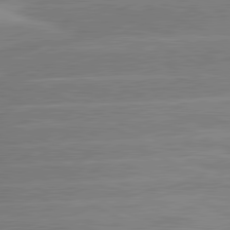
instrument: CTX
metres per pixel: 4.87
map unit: lApd
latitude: 80.9703
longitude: -125.9906
